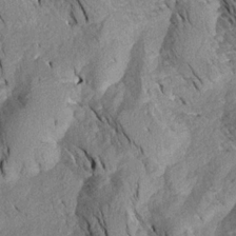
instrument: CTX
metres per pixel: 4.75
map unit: Aa
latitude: 18.8191
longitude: -145.2726
